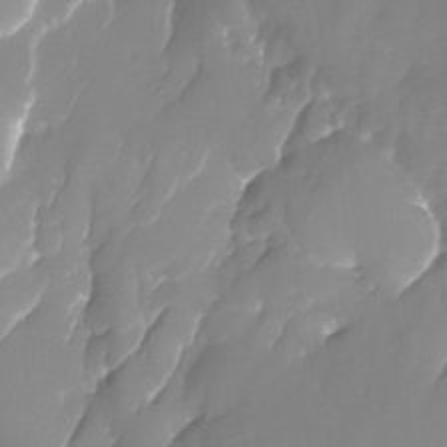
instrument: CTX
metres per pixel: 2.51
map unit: Nhu
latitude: -24.2361
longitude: -71.4048
